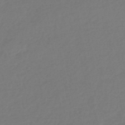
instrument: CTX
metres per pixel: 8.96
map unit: eHb
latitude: -46.3684
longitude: 84.5006
